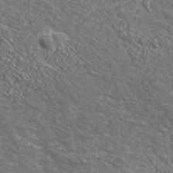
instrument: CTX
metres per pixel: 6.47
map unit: lHvf
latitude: 38.6868
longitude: -87.7638
